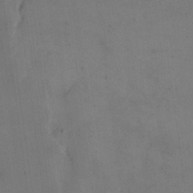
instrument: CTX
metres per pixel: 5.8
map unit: eHh
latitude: 19.1214
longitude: -65.1214
